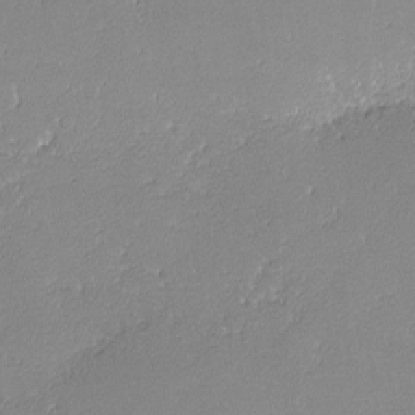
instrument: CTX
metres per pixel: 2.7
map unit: lHvf
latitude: -12.8408
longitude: -103.6127
